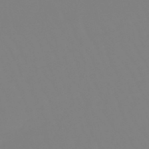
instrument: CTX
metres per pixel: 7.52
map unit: eHb
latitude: -50.0283
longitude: 74.5763
